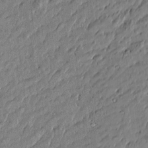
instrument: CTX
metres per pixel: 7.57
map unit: Htu
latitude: -6.7274
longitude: 177.5588
